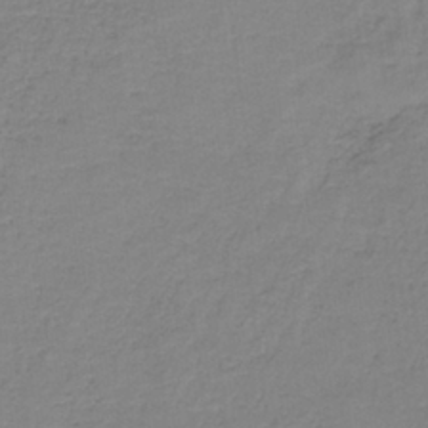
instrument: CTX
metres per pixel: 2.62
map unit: HNb
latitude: -37.1620
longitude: 53.2942
